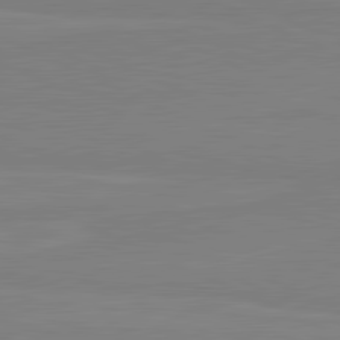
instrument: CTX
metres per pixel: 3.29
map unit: lApd
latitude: 81.7639
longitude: 167.2187
